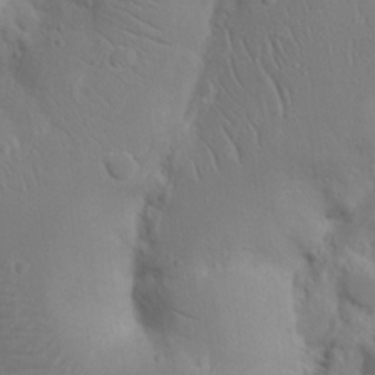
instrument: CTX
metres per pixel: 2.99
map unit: Nhu
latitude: 18.6112
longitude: -73.5560
